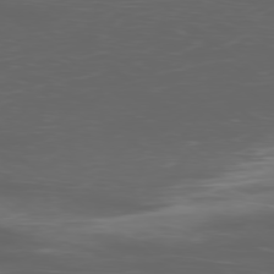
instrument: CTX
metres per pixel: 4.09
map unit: Ap
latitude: -78.8975
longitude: -71.1403
